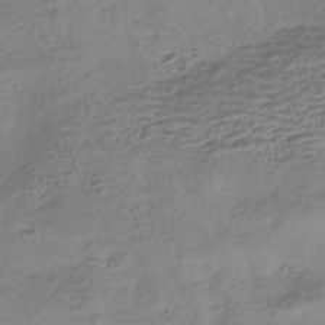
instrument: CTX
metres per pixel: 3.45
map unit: HNhu
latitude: -42.2172
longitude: 100.9919
